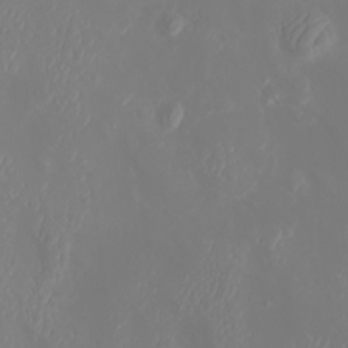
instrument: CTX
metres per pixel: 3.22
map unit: Nhu
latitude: -4.7085
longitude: -73.8584
